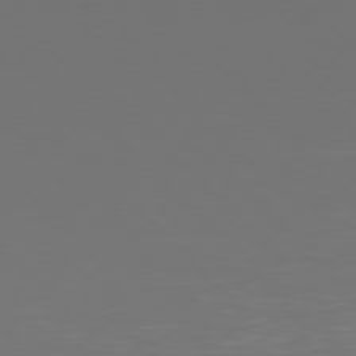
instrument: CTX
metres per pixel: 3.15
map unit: Hpe
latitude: 77.5182
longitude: -170.5357
